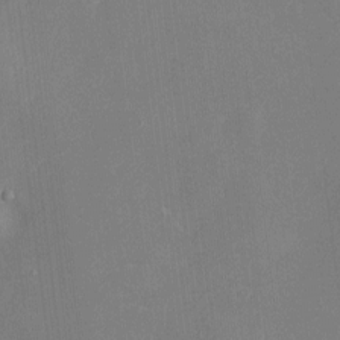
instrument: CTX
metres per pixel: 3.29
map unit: Ht
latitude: -6.6707
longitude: -25.9528
